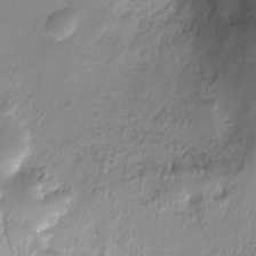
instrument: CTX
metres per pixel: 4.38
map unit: Ht
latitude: -8.4440
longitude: -20.3090
